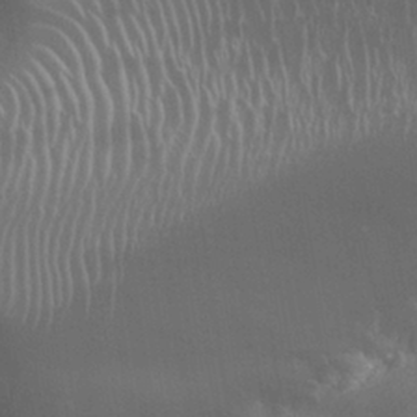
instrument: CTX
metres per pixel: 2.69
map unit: Nhu
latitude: 25.5749
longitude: -59.5749
